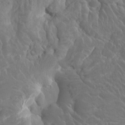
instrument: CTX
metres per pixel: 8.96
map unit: Htu
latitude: -8.5385
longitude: -64.8569
